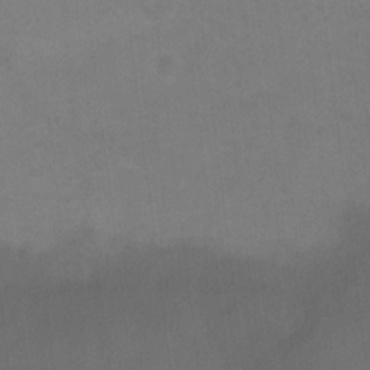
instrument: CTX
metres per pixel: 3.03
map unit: Ht
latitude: 0.9513
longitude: -33.6883
